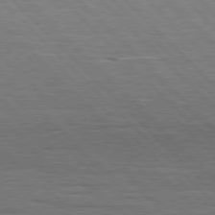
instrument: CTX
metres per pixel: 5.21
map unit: Hpe
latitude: 77.0458
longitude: -127.1592
